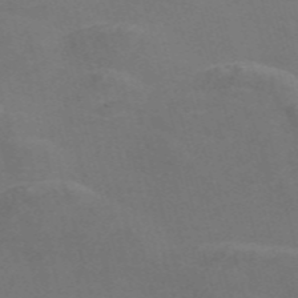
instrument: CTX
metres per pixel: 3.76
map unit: Nve
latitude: -58.0849
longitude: 56.9353
